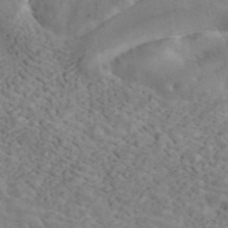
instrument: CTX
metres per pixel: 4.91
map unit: ANa
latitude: 45.2915
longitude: 28.3117
